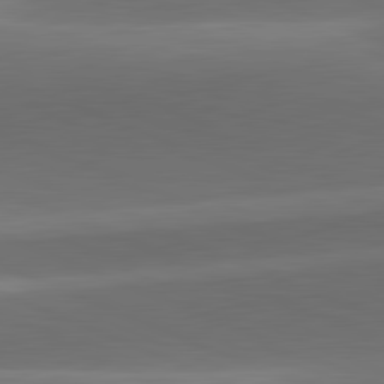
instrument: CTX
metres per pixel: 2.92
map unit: lApd
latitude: 81.8772
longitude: 132.7652
